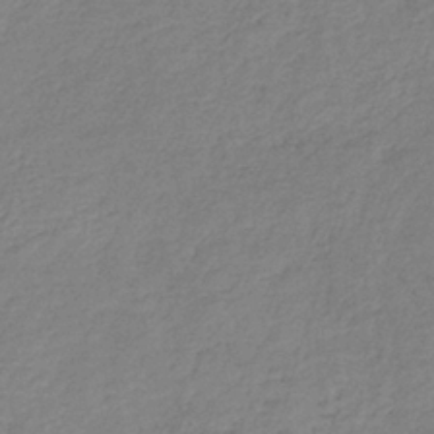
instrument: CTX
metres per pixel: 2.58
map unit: HNb
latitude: -34.5952
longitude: 52.1794
